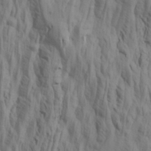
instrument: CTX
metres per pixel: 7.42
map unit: Aa
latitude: 21.0648
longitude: -142.4979
